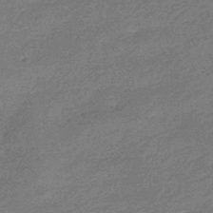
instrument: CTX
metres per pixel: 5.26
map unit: HNhu
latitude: -42.6329
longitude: 92.8975
